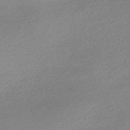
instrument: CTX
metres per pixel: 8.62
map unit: Nve
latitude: -56.8219
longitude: 61.2376
